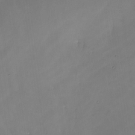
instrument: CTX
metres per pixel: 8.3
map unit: Nhe
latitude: -26.4440
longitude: -110.4979
